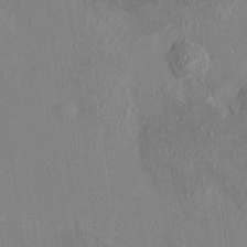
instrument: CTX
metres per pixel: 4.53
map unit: HNhu
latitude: 7.7072
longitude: 2.7085
